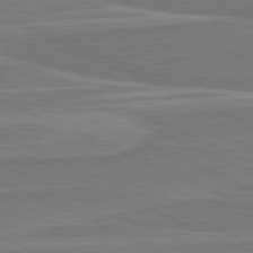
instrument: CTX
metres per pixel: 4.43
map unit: lApd
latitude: 81.6694
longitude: 169.8611
